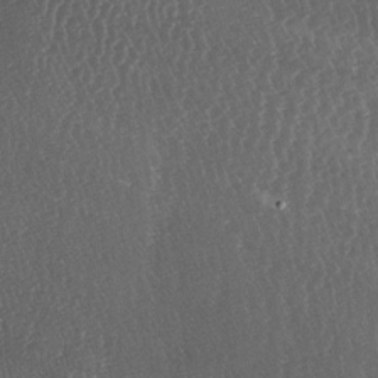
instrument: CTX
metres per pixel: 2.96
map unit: lAa
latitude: -6.8408
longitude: -130.1200
